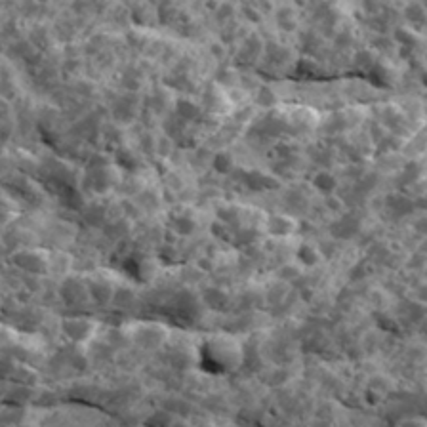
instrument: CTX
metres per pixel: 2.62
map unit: Ave
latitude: 17.9339
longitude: -134.6112
